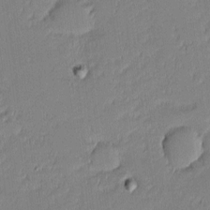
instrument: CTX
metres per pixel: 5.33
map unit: eHh
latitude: -2.7085
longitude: -83.8205
